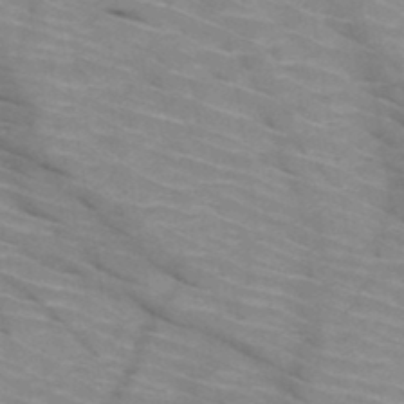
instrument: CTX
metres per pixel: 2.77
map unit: HNb
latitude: -47.2376
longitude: -45.2348
